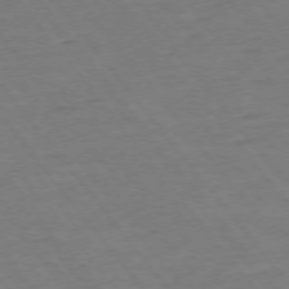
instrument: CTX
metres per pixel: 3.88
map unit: Ap
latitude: -75.4077
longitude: -81.8961
